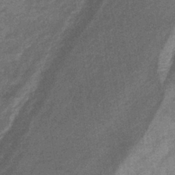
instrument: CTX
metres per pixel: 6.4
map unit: eHb
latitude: -38.9542
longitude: 80.0661
